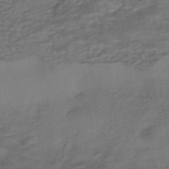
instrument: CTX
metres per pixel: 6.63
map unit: HNhu
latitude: -42.7463
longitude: 103.4643
